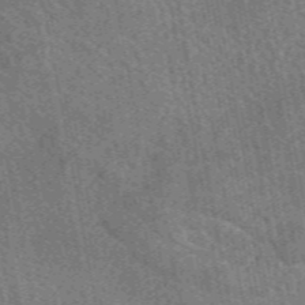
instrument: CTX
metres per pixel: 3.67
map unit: eAb
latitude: 49.8772
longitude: 115.5021
